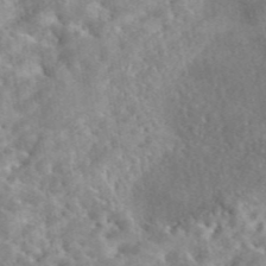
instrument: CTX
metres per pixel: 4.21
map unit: eAb
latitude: 45.1592
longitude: 129.0487
